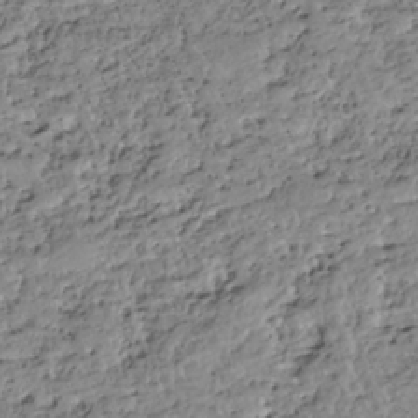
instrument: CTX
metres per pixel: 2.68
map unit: HNhu
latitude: -36.1983
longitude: 33.6344
